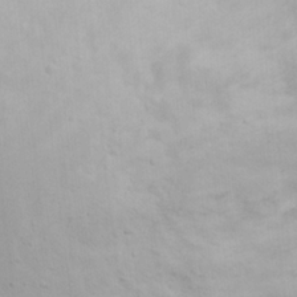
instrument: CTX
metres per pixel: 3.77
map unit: eHh
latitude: 18.8191
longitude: -71.9339
